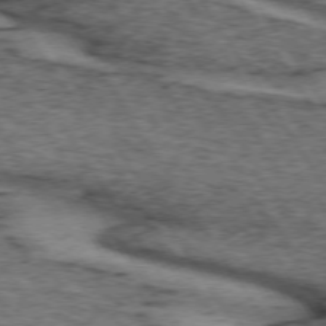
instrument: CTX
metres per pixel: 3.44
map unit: lApd
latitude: 73.6316
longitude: -74.6491
